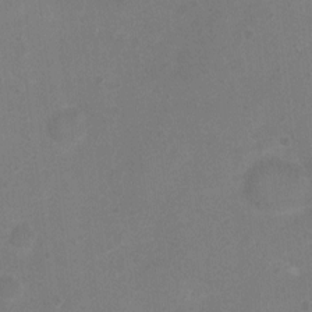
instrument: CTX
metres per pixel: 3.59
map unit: Nhu
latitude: 3.4993
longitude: -25.6316
